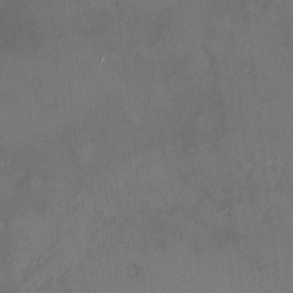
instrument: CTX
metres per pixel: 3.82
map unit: HNhu
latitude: 7.5749
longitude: 7.7099
